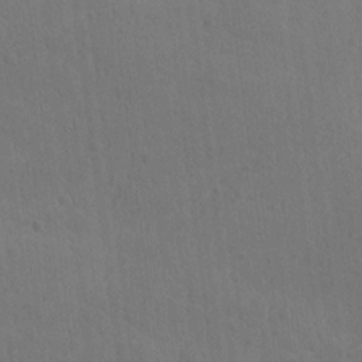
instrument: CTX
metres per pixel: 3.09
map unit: lAvf
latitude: -9.3887
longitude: -120.3468
